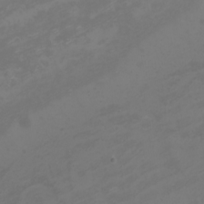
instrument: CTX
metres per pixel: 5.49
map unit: eHh
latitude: -1.0487
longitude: -78.9325
